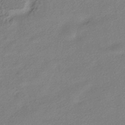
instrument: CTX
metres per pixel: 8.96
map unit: HNhu
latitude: -41.3132
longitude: 95.3509
